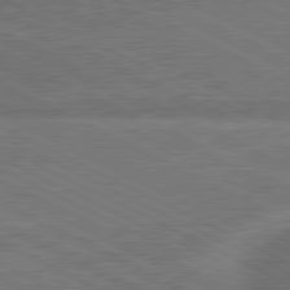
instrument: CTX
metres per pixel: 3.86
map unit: lApd
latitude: 81.0647
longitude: 141.0108
